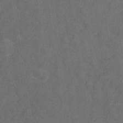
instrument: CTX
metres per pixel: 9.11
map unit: Nhe
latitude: -35.7289
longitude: -178.1767
